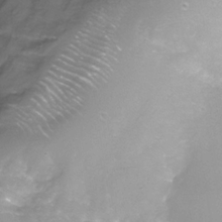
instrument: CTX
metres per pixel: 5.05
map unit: Nhe
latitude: -32.6330
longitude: -92.8947
